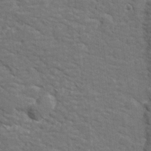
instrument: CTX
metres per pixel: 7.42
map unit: lHvf
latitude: 25.9906
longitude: 142.3306
